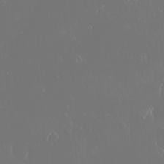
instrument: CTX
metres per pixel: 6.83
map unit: eHh
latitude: -2.6329
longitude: 20.3306
